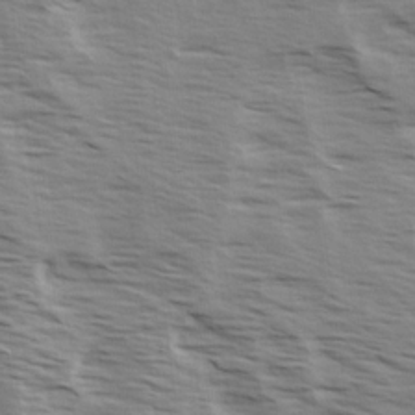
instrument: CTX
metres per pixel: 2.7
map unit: Ave
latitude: 15.1215
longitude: -103.1214
